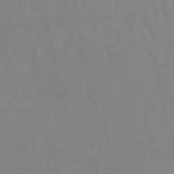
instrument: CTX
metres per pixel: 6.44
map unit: lHb
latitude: -49.6533
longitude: 68.8785
